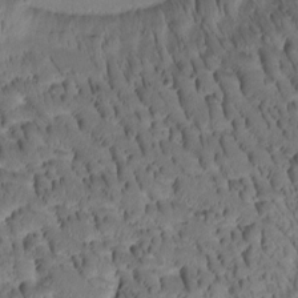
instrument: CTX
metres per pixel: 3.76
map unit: Htu
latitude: -3.5399
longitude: 171.7478
